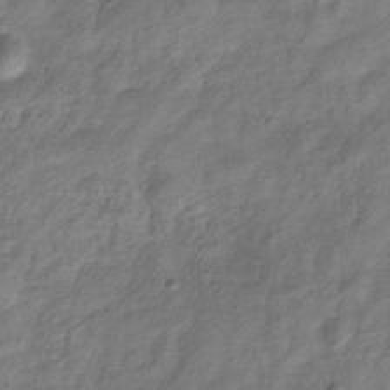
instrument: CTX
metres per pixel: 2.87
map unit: Hve
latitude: -33.3888
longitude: 89.4076
